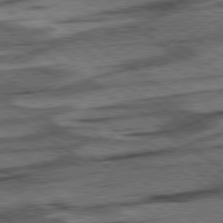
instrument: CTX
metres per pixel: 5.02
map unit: lApd
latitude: 78.3656
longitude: -54.3845
